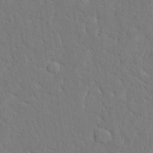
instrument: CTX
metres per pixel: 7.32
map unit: Ave
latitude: 17.3482
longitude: -141.1214
